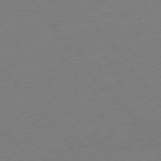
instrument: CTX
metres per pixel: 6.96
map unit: Ap
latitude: -75.6911
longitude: -93.8583
